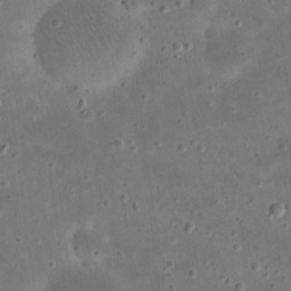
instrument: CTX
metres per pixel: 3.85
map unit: eHh
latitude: 21.2915
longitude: -65.8394
